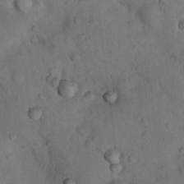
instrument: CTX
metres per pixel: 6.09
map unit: Nhu
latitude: 8.1200
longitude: -24.0255
